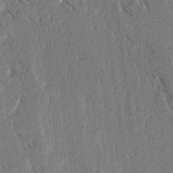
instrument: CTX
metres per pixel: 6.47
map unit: lAvf
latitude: -3.9556
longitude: -113.8205
